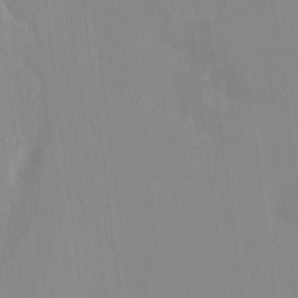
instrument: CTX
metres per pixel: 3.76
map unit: HNhu
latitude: 7.4237
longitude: 2.1038
